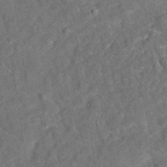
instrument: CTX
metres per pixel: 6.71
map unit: eAb
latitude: 34.8947
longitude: 110.9352
